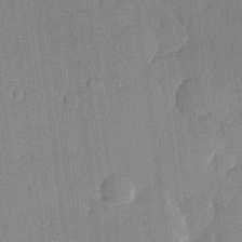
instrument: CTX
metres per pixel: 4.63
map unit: lHvf
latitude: 20.4034
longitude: 141.2754
